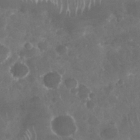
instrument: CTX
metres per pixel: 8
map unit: Nhu
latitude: 28.4034
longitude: -63.3104
